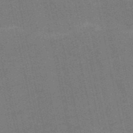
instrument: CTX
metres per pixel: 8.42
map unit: HNb
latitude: -52.8030
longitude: -46.4790
